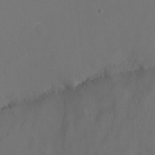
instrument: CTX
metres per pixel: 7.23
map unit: Nhu
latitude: -15.6722
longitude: -50.5356
